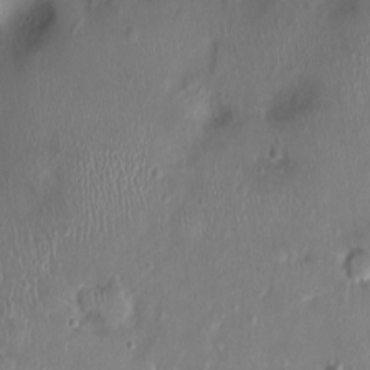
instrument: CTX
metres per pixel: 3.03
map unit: Nhu
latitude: 0.8758
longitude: -14.8380
